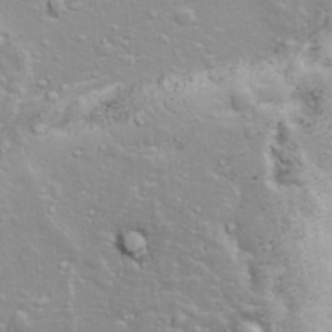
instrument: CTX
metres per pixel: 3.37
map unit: Ave
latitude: 11.5182
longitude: -104.4979
